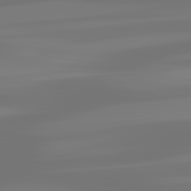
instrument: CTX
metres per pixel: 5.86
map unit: lApd
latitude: 82.9891
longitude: -131.5372
